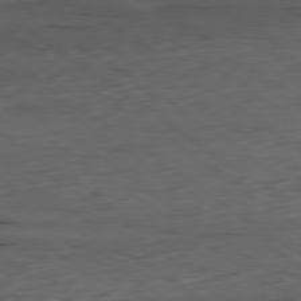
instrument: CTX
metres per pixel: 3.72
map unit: Ap
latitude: -79.6721
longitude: -58.8002
